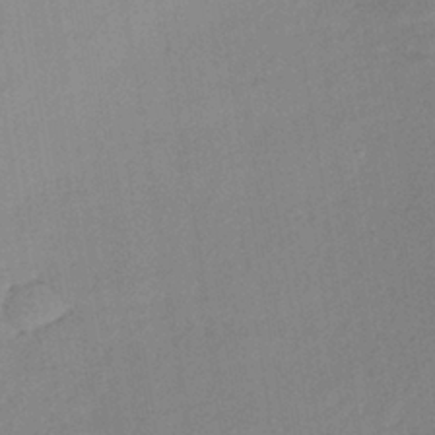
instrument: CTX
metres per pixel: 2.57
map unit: lHb
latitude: -36.4251
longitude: 72.3495
